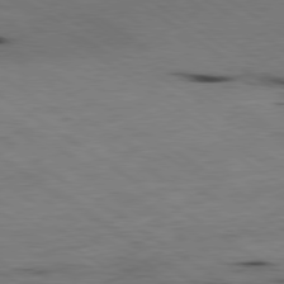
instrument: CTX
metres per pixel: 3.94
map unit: Hpe
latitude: -80.4251
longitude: 23.8612
